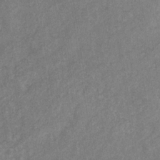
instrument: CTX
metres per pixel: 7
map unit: eHb
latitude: -31.8800
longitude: 71.7856
